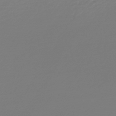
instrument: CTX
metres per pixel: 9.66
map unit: lHb
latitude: -45.7667
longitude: 59.4454
